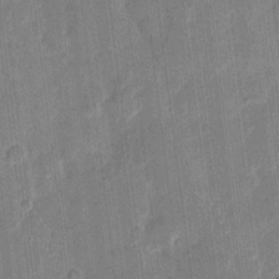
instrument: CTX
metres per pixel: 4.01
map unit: eHh
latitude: 11.3671
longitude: -66.1766
